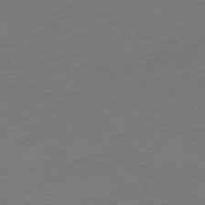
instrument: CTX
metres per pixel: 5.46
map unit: Ap
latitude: -78.1983
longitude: -68.1011
